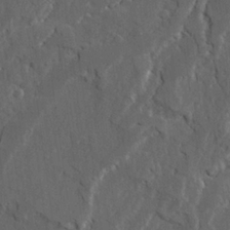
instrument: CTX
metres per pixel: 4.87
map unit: Ave
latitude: 23.1403
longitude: -130.7814
